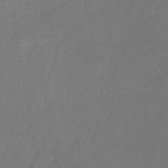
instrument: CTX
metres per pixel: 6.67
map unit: lHb
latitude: -37.6344
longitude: 71.9745
